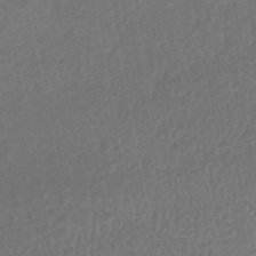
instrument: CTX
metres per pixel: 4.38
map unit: HNhu
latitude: -49.1809
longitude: 101.5588
